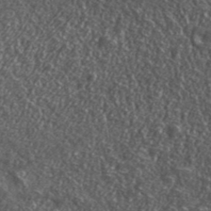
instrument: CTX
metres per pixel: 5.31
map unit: lHvf
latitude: 41.9150
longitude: -88.4979
